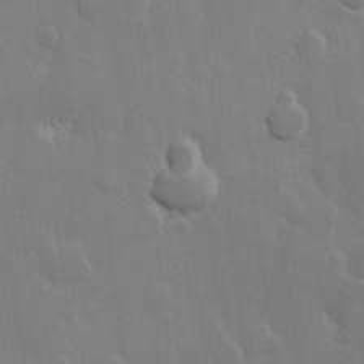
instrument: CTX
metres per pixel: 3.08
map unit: Hve
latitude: 22.8947
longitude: 148.4629
